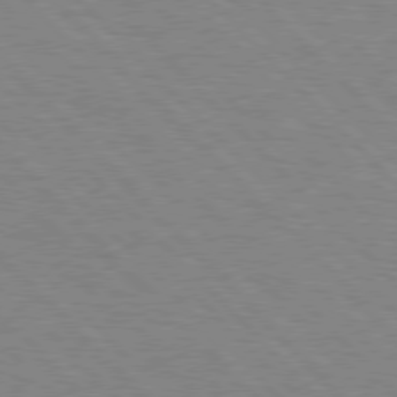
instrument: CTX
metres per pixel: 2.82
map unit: Hpe
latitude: 76.7057
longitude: -126.9325
